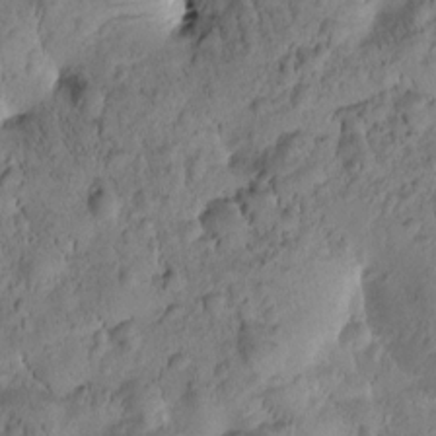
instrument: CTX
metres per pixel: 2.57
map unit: Htu
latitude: -2.9163
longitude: 171.4644
